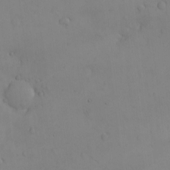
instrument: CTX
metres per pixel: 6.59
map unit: eHh
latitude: -8.9164
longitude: -66.8946
